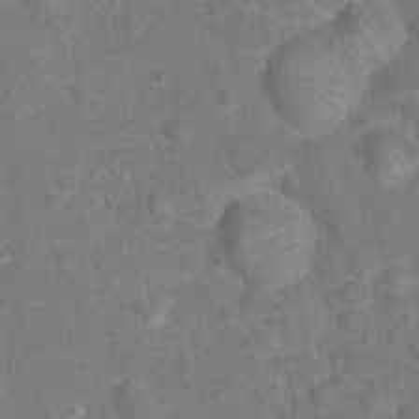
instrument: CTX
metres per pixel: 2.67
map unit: Hto
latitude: 15.6883
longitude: -41.7638
